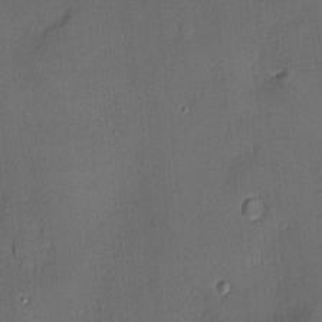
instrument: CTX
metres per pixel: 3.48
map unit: Nve
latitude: -8.5385
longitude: 175.1431
